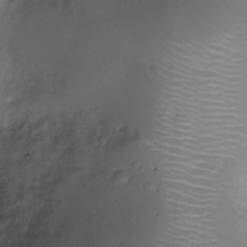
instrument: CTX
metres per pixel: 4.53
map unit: Ht
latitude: -6.7652
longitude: -19.6127
